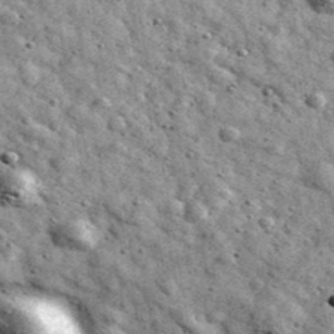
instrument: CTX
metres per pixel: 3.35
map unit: Ave
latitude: 40.2900
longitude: -107.0458
